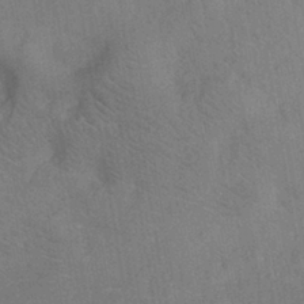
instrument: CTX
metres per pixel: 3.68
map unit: eHh
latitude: -40.5196
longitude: -29.6505
